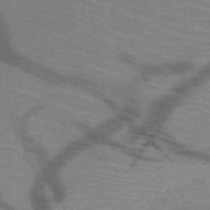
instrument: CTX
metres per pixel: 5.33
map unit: HNb
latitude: -49.7100
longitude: -45.1214
